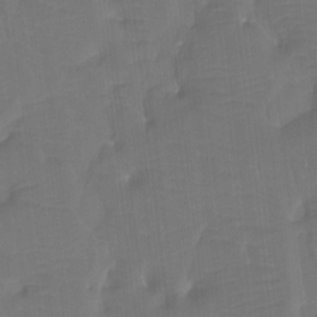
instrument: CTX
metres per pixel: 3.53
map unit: Htu
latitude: -13.5777
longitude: -46.3657
